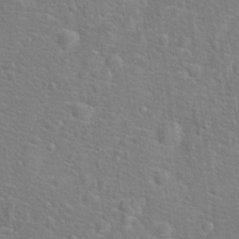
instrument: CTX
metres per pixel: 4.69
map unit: Hto
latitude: 17.5182
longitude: -43.1403
